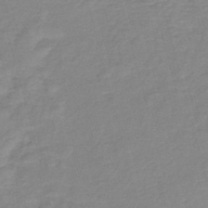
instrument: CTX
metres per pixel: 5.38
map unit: lHb
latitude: -40.4062
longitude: 76.1417
